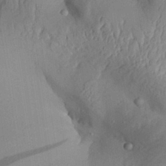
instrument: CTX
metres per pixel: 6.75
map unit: Aa
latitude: 30.4790
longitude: -132.9892
